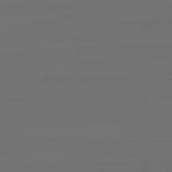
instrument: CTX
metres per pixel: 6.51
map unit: lApd
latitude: 82.2711
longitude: -160.8002
